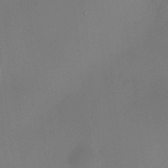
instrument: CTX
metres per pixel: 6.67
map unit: HNhu
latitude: 7.6883
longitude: 10.2551
